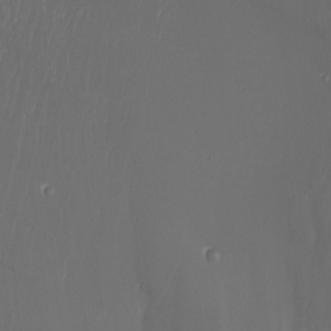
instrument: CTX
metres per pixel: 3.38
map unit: Nhu
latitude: -7.8611
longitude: -82.6112
